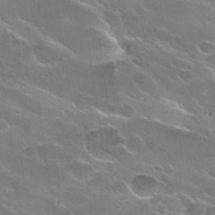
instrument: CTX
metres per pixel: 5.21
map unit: Hto
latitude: 29.8583
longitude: -43.3104
